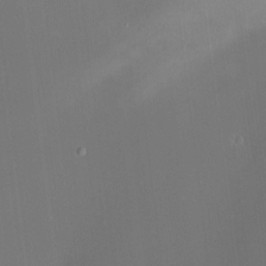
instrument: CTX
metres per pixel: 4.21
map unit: HNhu
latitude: 6.3467
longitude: 10.7085
